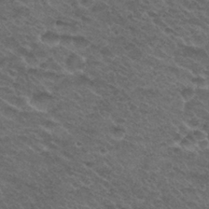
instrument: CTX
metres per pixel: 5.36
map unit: Hto
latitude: 29.7638
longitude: -47.9717
